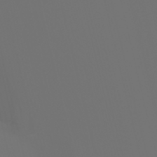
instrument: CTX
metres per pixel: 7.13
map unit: Htu
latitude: -6.3873
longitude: -70.8191
